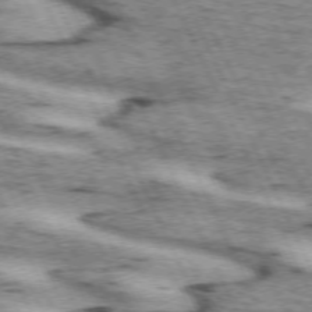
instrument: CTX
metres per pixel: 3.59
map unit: lApd
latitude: 72.2523
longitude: -54.7624
